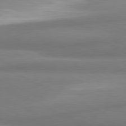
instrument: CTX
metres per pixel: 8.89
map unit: lApd
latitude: 81.1214
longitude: 166.1417
